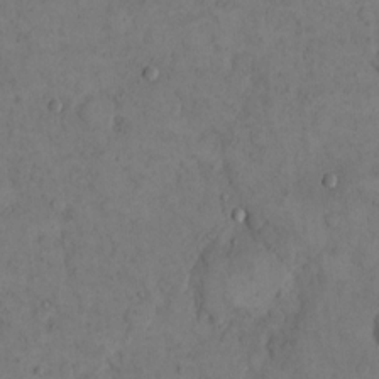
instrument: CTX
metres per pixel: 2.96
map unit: eHh
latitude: 14.4412
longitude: -67.4237
